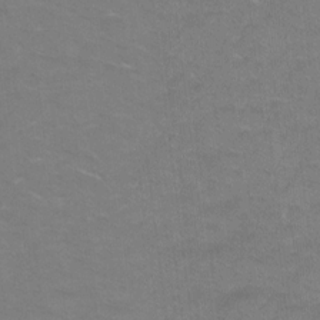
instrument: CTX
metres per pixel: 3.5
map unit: Ht
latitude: 1.5182
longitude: -32.6868
